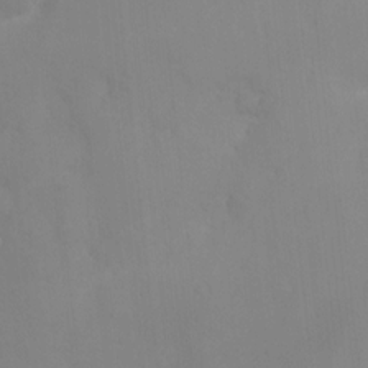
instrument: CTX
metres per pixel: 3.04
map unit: Nhe
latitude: -1.7856
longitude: -58.8758
